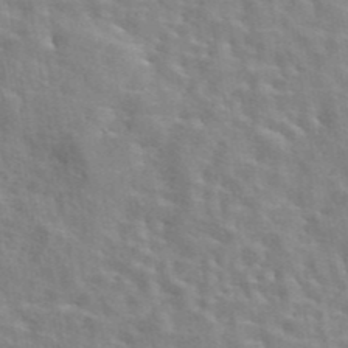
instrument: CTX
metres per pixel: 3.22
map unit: eAb
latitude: 44.1011
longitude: 113.4266
